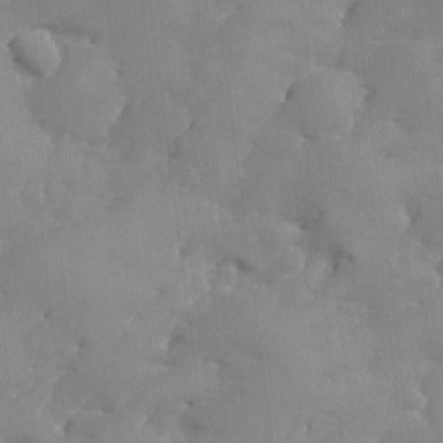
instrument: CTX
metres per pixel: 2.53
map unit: Ave
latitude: -8.5574
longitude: -117.4238
